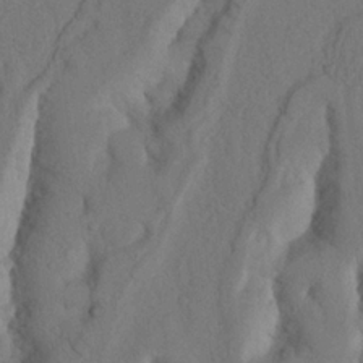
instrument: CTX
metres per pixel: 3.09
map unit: Nhu
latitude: 19.9339
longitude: -75.9717
